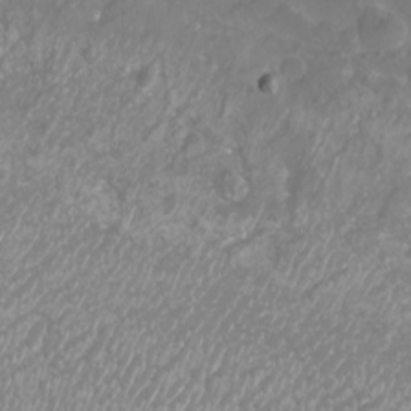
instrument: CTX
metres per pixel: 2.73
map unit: eHh
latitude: -7.0297
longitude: -77.0458
